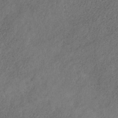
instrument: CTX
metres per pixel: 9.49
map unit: HNb
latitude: -32.1039
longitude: 58.3684
